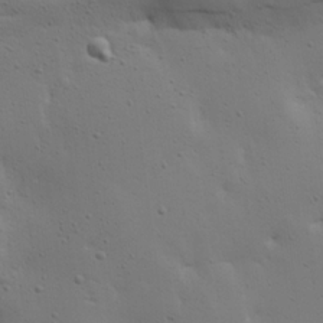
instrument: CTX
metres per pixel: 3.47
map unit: Ave
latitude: 17.1025
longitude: -138.9892
